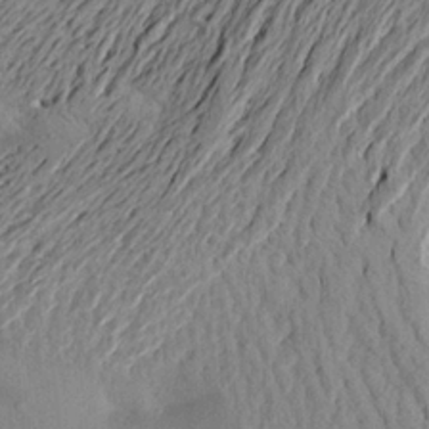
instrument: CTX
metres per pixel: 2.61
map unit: Aa
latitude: 20.6680
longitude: -149.2159
